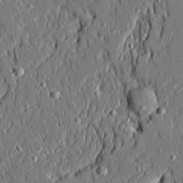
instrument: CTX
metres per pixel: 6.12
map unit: Ave
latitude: 21.1403
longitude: -127.9717
